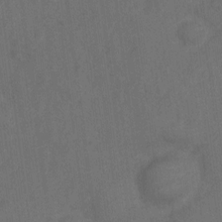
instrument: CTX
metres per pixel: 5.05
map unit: Nve
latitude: -19.3321
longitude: 108.2928
